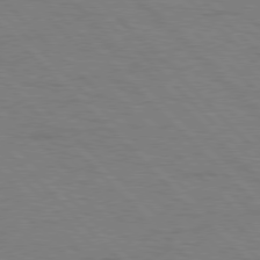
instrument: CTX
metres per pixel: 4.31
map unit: Hpe
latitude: 77.3859
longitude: -154.5357
